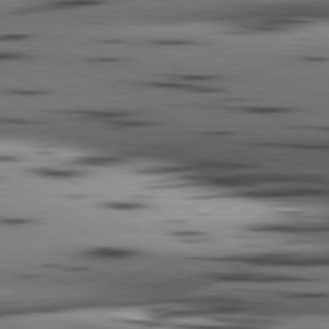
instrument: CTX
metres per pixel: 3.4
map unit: lApd
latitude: 80.6679
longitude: 157.2565
